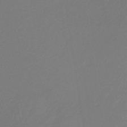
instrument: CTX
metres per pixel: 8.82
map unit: lHb
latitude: -44.7085
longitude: 59.6532
